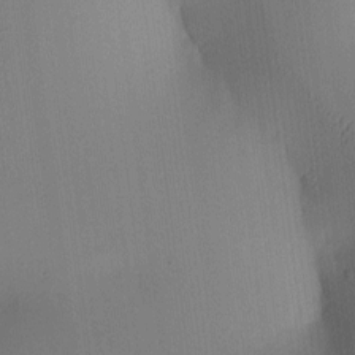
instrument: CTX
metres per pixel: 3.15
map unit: lAa
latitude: 5.4804
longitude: -112.7435
